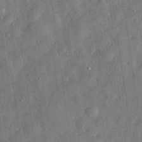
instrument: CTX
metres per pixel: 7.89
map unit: eHh
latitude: 31.3482
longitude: -76.0633
